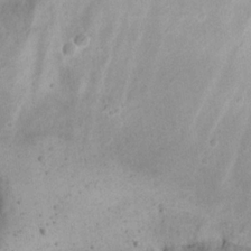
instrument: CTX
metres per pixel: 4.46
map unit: eHh
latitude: 22.7624
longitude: -67.9528
